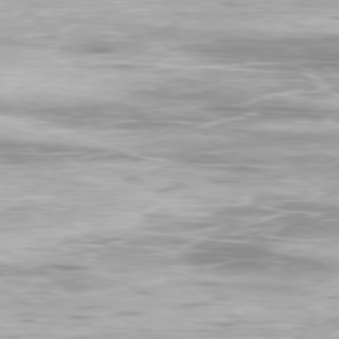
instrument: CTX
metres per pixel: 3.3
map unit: Ap
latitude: -80.1606
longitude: -60.1578
